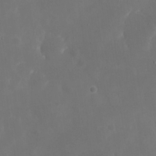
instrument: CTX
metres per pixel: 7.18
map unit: eHh
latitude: 20.1389
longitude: -68.5924
